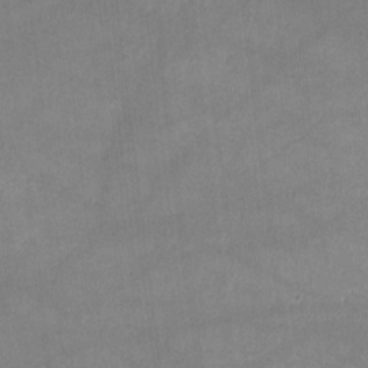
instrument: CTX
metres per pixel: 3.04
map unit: lHvf
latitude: -11.6911
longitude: -102.7435
